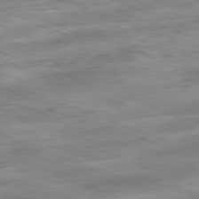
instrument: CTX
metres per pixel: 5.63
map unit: Ap
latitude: -81.9367
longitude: -81.7072
